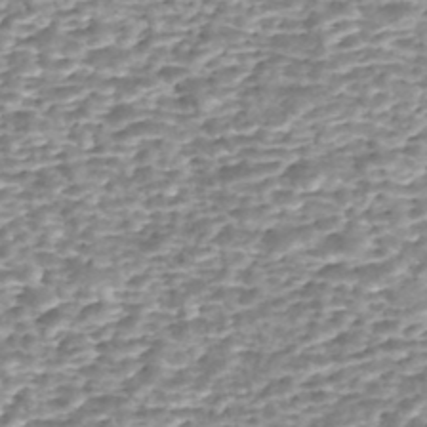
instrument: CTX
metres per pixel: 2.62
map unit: Nhe
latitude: -47.5399
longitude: -171.8772
